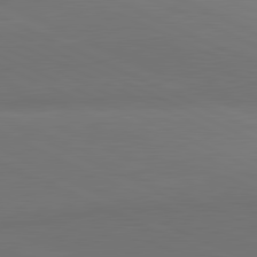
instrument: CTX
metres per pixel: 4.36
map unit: lApd
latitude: 81.7261
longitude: 145.2943
